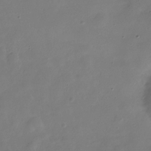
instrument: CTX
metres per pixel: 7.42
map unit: Hve
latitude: -31.5588
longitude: 95.1053
